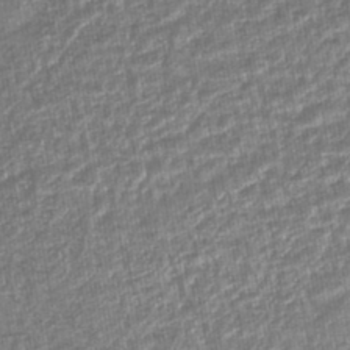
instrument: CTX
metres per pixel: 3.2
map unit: lHb
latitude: -43.8800
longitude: 71.9745
